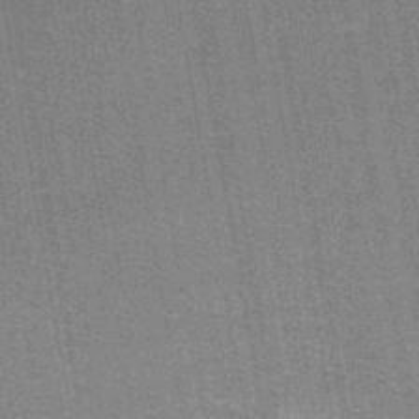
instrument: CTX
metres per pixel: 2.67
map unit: lHb
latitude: -43.0297
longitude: 55.0864
